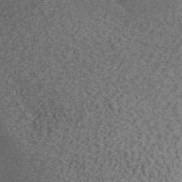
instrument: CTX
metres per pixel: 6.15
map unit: ANa
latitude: 43.8394
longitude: 26.4440
